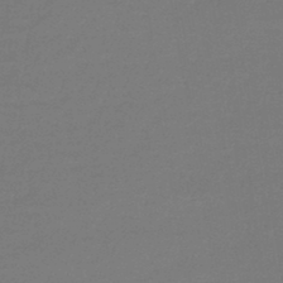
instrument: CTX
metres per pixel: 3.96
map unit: lHb
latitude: -43.1242
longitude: 60.0850
